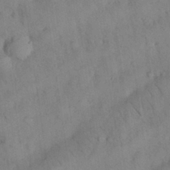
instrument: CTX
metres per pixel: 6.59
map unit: Nhu
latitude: 28.6679
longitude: -72.5357
